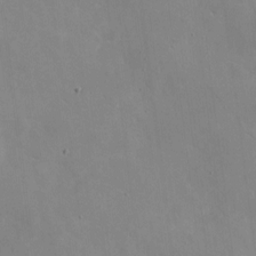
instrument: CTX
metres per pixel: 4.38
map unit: eHh
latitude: 4.3845
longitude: -68.0633
